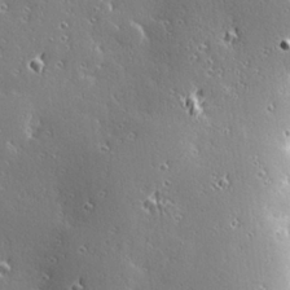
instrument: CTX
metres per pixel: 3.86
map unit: Hve
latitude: 28.5546
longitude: -92.7624
